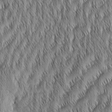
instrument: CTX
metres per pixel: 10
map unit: Aa
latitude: 7.0836
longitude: -130.8569
